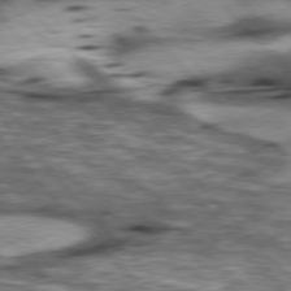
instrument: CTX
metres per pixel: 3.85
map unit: lApd
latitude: 76.9891
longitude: -49.7450
